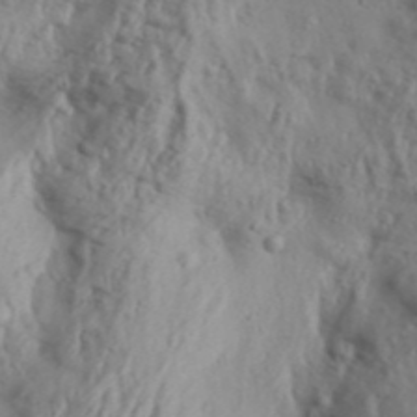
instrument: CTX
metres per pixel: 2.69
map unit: Aa
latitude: 31.0459
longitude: -136.1767
